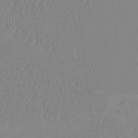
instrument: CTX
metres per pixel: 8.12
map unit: eHh
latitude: -6.6140
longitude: -82.9513
